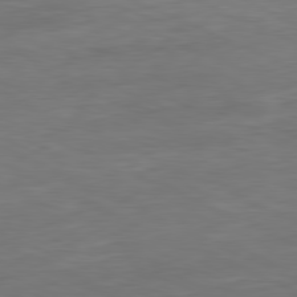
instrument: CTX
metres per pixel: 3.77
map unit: Ap
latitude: -81.3699
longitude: -76.2522
